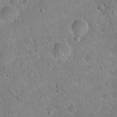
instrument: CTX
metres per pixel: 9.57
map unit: Hto
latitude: 21.6127
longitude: -50.4790
